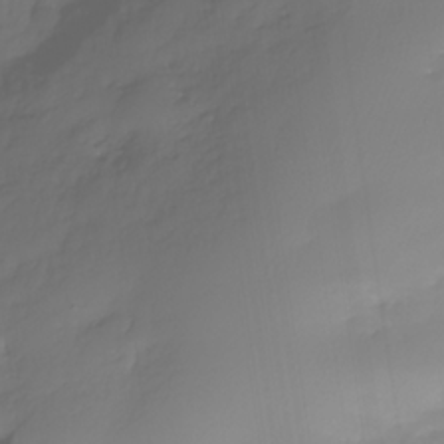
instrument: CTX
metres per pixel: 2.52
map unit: Nhe
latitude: -35.7667
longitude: -145.7260
